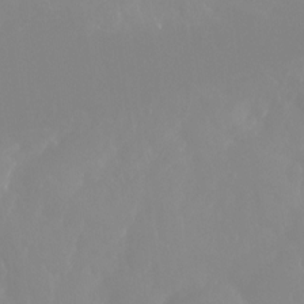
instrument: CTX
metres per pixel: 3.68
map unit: Aa
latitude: -13.4643
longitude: -59.9339
